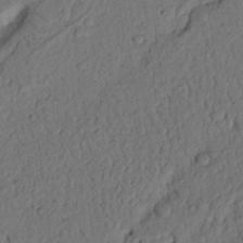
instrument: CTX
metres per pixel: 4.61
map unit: Nhu
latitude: 21.4994
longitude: -75.4426
